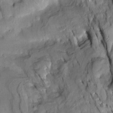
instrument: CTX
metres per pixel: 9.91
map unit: Htu
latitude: -3.0486
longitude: 149.7667
